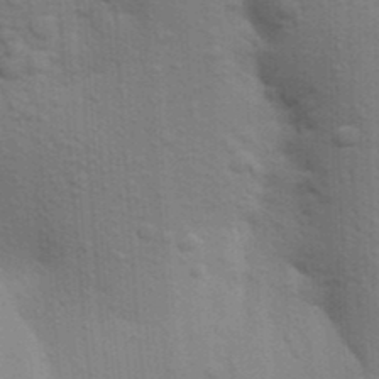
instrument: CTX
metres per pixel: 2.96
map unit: Aa
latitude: 24.4790
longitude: -148.3278
